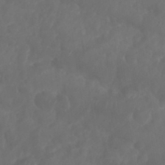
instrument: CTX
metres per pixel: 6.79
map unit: Nhu
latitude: 25.3481
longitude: -62.8380
